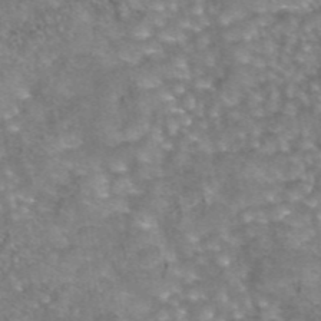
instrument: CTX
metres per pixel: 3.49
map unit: eAb
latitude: 44.5734
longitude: 104.7652
